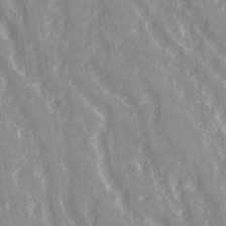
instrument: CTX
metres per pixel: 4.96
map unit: Ave
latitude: 21.5182
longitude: -134.0633
